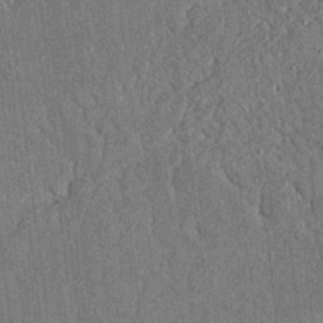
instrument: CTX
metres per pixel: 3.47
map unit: lAvf
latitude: 4.8758
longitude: 169.4076
